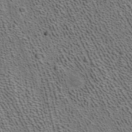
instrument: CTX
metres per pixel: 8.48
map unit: ANa
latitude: 39.7638
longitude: 22.5952
